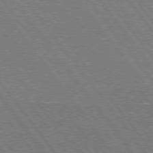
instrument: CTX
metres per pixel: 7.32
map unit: Hpe
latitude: 75.5938
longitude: -157.8016
